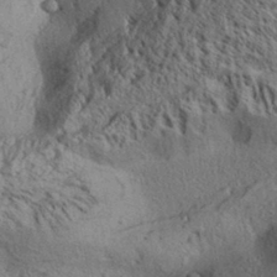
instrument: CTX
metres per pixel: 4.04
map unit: Aa
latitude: 31.6505
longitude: -136.7058
